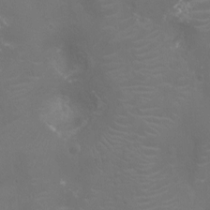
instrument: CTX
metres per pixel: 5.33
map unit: Nhu
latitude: -10.3495
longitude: -20.5924
